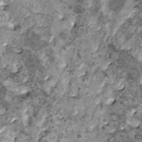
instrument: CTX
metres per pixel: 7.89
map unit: HNhu
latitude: 1.1403
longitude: 5.3698
